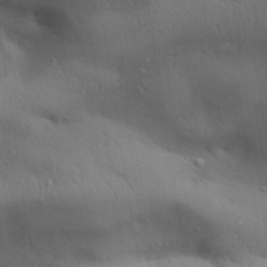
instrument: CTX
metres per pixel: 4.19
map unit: Aa
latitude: 30.7058
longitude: -144.8758
